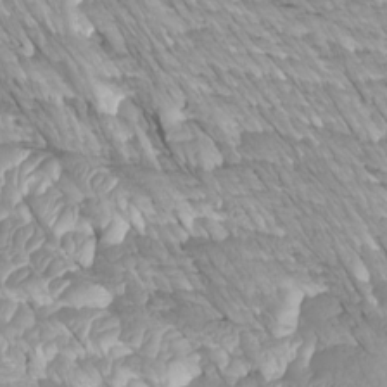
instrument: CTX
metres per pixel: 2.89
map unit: Htu
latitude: -4.3684
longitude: -73.6505
